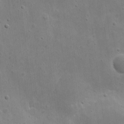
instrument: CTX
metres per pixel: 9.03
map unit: eHh
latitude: 9.3293
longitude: -73.0648
